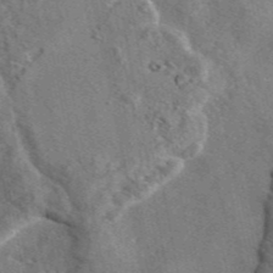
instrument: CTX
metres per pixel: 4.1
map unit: eAb
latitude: 45.3670
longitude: 111.1620
